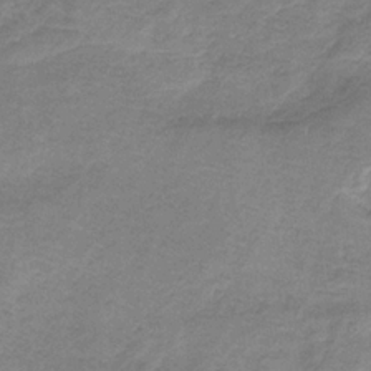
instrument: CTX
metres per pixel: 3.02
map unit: HNb
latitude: -33.8423
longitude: 56.5385
